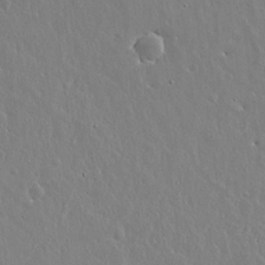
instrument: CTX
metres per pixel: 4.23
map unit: lHvf
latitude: 18.7057
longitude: -117.2537
